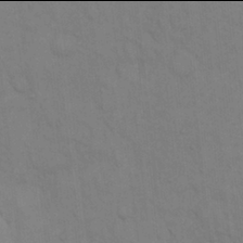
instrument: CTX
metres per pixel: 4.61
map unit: Hto
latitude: 13.9906
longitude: -57.7260
